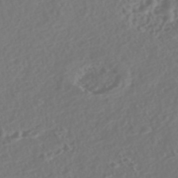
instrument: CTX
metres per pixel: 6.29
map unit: Nhe
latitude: -46.6518
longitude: -173.1592
